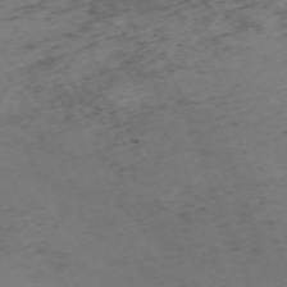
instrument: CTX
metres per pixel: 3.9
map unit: Nhu
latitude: -67.4643
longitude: 39.9556
